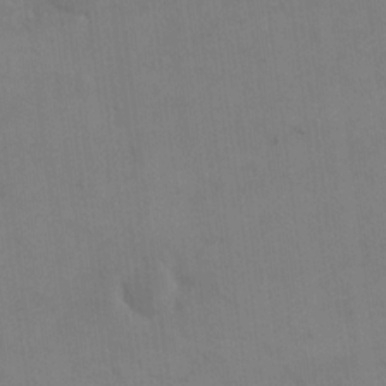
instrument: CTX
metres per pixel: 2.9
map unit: eHh
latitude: 17.6505
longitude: -66.3845
